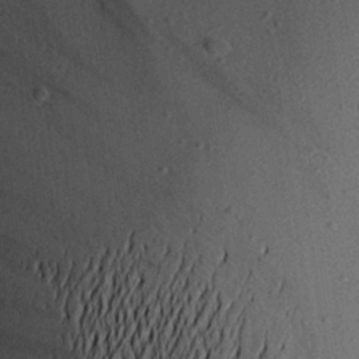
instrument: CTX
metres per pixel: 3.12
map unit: Aa
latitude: 19.7638
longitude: -146.3090
